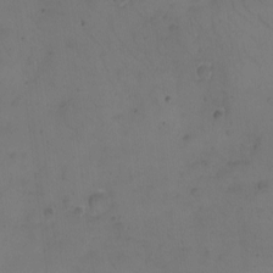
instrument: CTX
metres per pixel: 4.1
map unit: eHh
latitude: -9.6722
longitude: -65.6883
